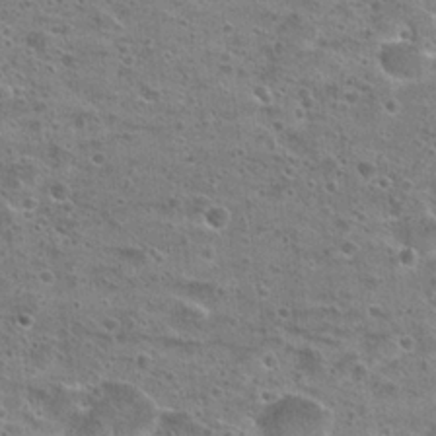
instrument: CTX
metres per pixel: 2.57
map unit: Hto
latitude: 22.8380
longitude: -49.1025
